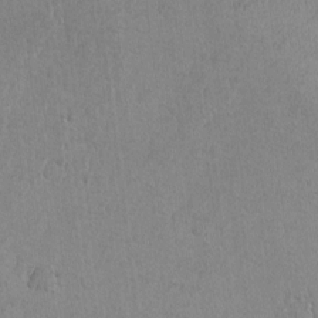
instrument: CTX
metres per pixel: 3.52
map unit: lAvf
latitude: -6.2172
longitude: -114.8946
